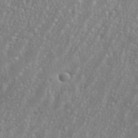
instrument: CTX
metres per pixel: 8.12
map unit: eHh
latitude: 35.5560
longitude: -132.2712
